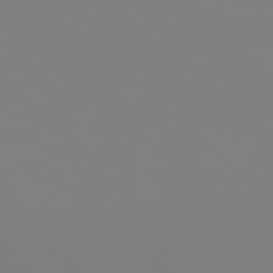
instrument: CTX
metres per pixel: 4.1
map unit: Hpe
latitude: 77.7638
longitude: -174.1767
